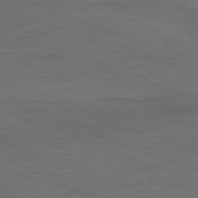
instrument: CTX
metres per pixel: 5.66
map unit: Ap
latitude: -78.1416
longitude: -72.7436
